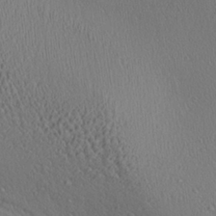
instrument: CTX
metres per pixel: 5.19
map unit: Aa
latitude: 27.1781
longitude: -137.3293
